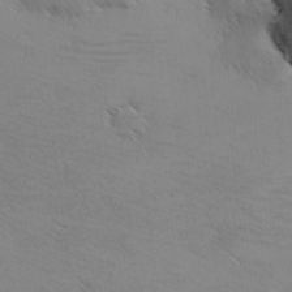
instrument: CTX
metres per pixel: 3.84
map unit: lAa
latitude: -10.9353
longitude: -125.4426
